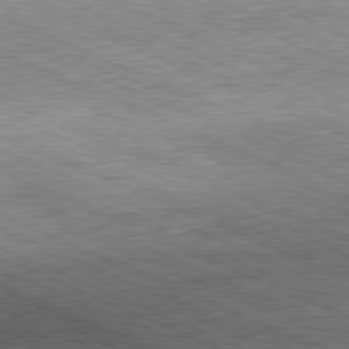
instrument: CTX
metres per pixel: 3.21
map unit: Hpe
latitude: -81.6533
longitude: 11.8234
